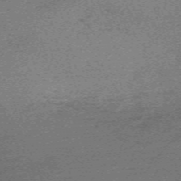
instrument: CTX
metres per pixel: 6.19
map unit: eHh
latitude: -61.4454
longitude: 51.8611
